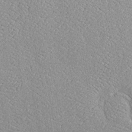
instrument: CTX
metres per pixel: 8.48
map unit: Htu
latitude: -6.8219
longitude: 155.7477
